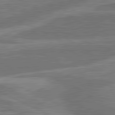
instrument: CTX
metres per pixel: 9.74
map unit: lApd
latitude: 81.2537
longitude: -167.3292
